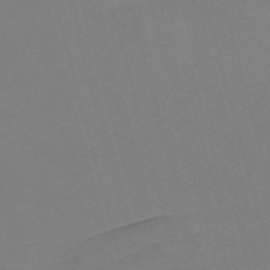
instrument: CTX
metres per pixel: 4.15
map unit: Nve
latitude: -58.5951
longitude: 58.3873
